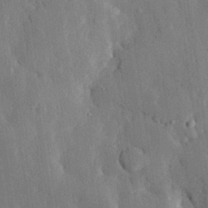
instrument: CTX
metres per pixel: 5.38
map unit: eHh
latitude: 28.5923
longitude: -79.5749
